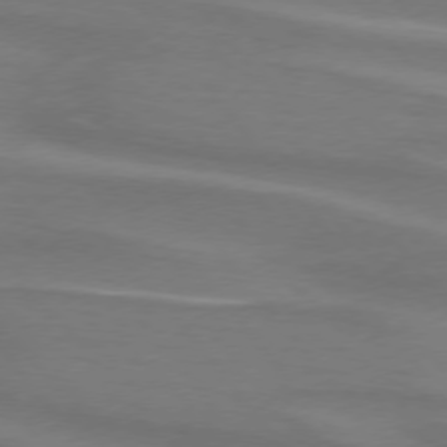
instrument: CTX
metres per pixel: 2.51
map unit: lApd
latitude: 75.1403
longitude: -80.4034
